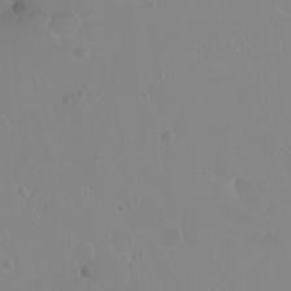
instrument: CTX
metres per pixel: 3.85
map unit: eHh
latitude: 1.5182
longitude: -54.9703
